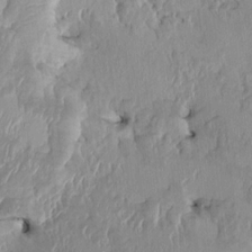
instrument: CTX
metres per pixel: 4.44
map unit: HNhu
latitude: 1.6694
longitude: -5.9906
